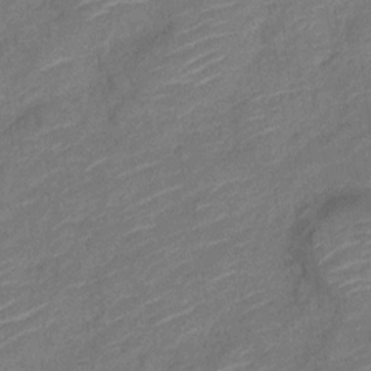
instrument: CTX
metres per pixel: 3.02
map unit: Nve
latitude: -18.6896
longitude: 108.5952
